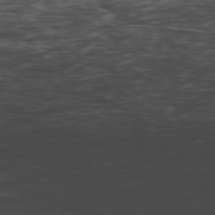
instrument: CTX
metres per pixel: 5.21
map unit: Hpe
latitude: -78.7463
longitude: -20.1389
